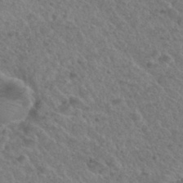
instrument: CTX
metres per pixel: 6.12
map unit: Hto
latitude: 33.0647
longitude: -49.8205
